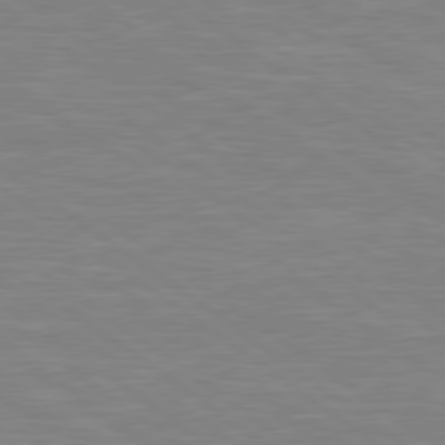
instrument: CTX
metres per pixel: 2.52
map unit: lApd
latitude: 79.1403
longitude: -92.3467
